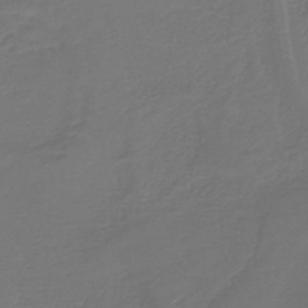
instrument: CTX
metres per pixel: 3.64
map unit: lHb
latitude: -42.8030
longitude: 52.5762
